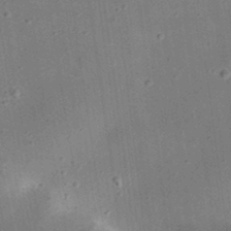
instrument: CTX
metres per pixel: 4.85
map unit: eHh
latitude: 24.7057
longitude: -70.9514
